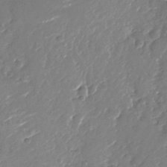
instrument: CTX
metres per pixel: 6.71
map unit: Nhu
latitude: -26.8030
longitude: -73.7828
